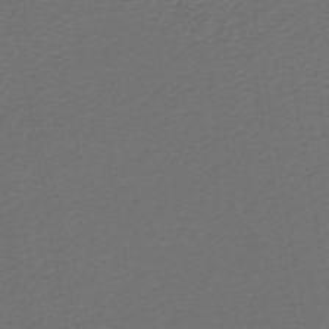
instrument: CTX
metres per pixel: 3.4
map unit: lHb
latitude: -43.3887
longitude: 62.3873
